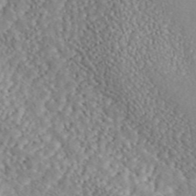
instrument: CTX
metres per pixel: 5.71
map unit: ANa
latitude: 46.5546
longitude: 49.8612
